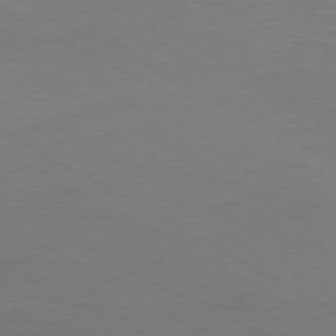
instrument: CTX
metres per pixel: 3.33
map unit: Ap
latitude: -76.8408
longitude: -76.0444
